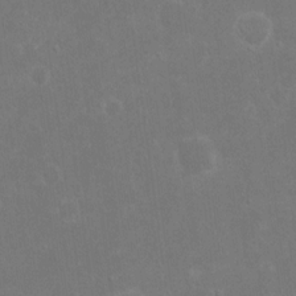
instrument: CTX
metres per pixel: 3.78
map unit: eHh
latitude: 17.3482
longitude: -72.7058
